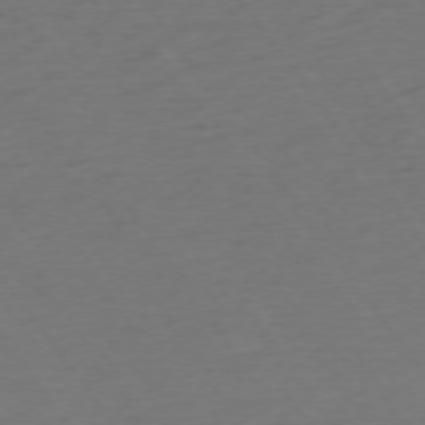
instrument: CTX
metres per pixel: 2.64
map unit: Ap
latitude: -74.7841
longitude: -89.8206
